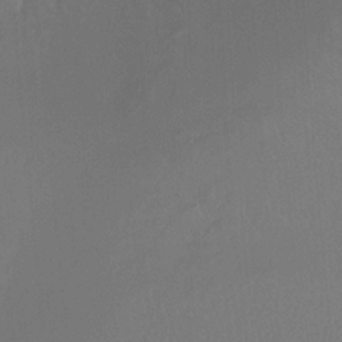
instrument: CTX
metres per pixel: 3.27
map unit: Ht
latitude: -16.0283
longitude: -46.0444
